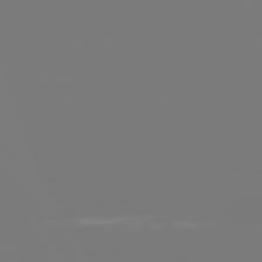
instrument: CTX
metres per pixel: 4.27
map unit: Hpe
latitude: 75.8205
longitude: -141.9906
